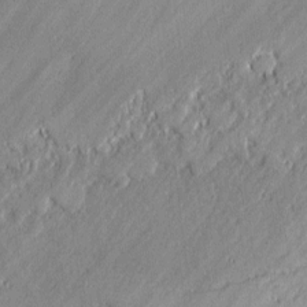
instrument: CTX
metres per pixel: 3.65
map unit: lAvf
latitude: -0.0850
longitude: -107.6883
